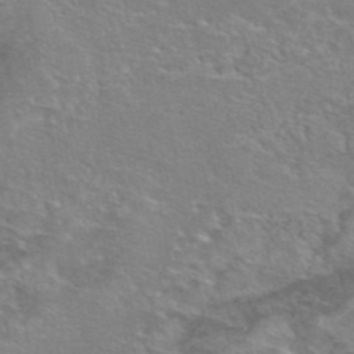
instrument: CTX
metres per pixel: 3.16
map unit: eAb
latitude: 45.5371
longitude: 106.2173
